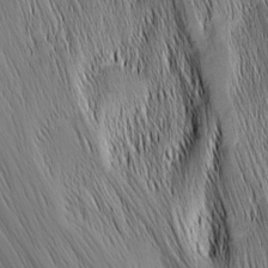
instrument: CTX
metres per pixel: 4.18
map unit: Nhu
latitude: -5.2942
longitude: -151.6882
